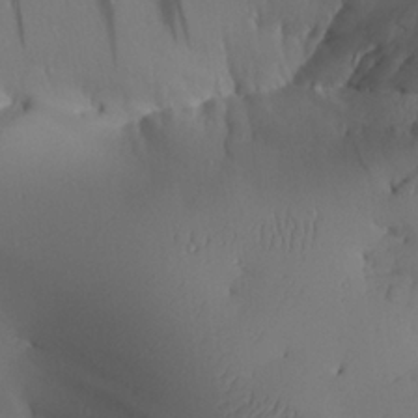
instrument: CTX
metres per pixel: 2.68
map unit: Aa
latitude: 25.0080
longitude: -128.3278
